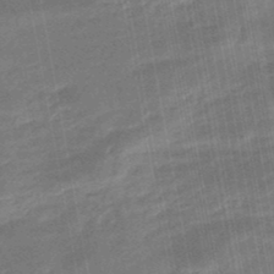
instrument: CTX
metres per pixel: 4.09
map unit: HNhu
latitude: -47.1242
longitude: 89.7099
